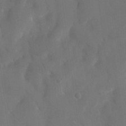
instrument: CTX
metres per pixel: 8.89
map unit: eHh
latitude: 18.7057
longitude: -66.0633
